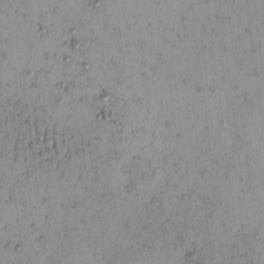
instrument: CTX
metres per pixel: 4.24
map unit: eHh
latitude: -0.6897
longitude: 19.2754
